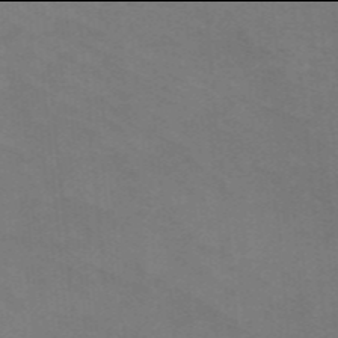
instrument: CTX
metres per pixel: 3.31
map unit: HNb
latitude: -46.0094
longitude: -46.1200
